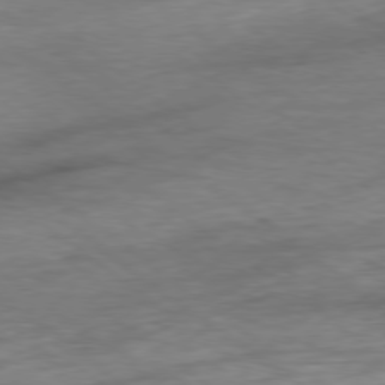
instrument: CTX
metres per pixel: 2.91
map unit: Ap
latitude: -79.0864
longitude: -91.9339
